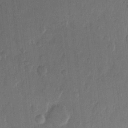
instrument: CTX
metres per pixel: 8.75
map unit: eHh
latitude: 13.3482
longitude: -68.8947
